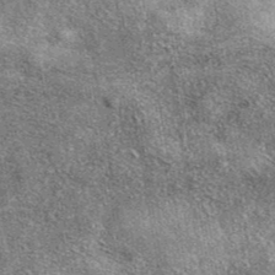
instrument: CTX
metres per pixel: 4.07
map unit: eAb
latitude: 39.9717
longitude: 105.9745
